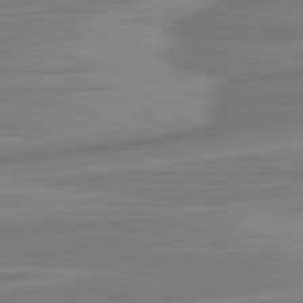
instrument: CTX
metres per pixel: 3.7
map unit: lApd
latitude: 81.6127
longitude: -175.3104
